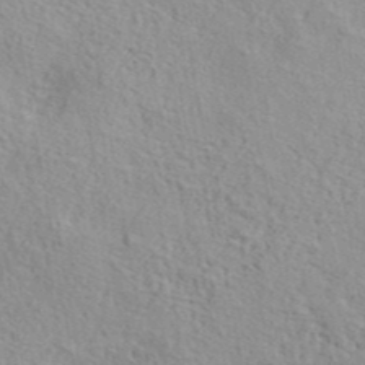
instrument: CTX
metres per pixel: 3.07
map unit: lHvf
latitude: 41.1403
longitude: -87.5749
